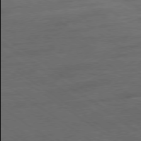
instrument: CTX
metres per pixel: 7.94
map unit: Ap
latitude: -79.8233
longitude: -53.9906
